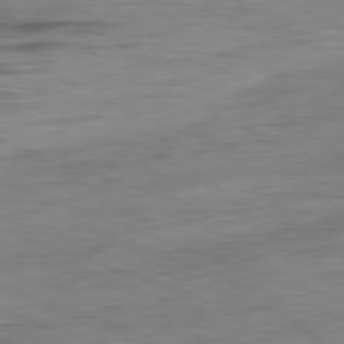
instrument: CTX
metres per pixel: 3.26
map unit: Ap
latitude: -81.8612
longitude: -78.8380
